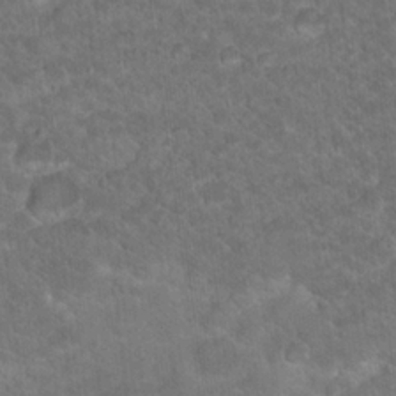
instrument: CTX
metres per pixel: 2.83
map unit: Hto
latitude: 19.4237
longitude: -35.4615
